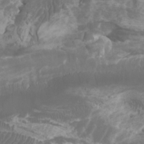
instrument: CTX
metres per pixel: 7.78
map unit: Htu
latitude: -6.6140
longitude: -75.8961
